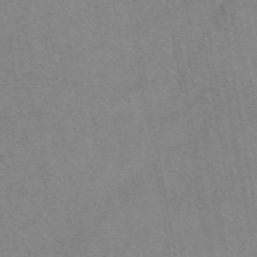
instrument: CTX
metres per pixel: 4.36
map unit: eAb
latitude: 48.6868
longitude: 110.8219
